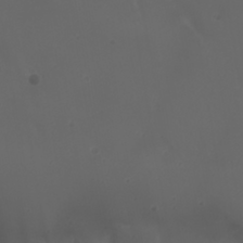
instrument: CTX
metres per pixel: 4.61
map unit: Nhu
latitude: 22.4979
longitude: -64.8569
